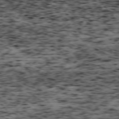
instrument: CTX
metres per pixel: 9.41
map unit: Ap
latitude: -75.8234
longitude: -61.6316
